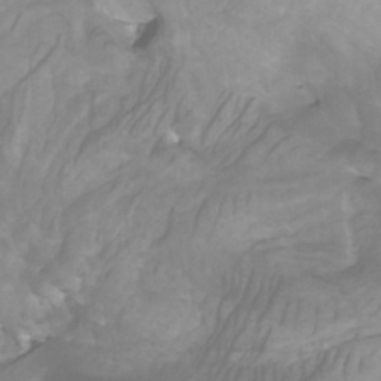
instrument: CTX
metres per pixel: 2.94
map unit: Htu
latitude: -4.9730
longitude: -76.6112
